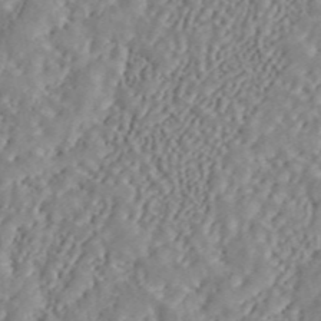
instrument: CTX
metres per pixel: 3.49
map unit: ANa
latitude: 46.2145
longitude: 50.1228
